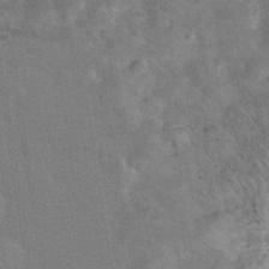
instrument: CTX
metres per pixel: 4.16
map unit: eHh
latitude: 36.8191
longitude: -66.5167
